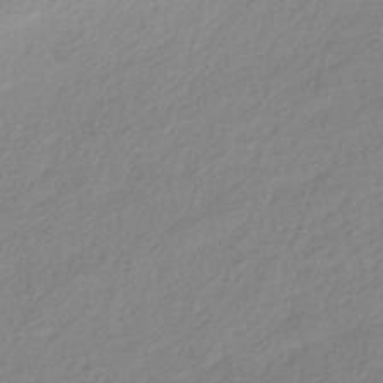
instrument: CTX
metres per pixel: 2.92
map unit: HNhu
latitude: -40.4062
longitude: 93.8233
